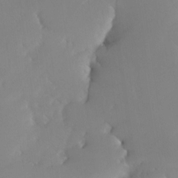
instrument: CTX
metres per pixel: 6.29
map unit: Nhe
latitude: -29.4454
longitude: -110.1767
